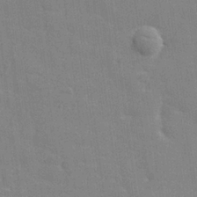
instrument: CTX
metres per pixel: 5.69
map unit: lHvf
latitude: 24.3278
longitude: 142.4629
